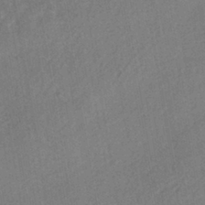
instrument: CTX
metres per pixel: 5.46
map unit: HNhu
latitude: -41.2565
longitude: 91.4266
